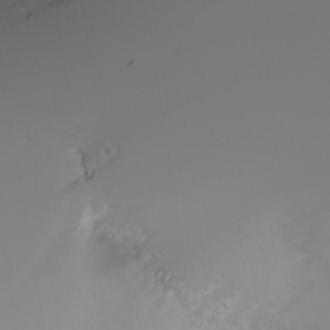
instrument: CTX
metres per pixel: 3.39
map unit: Nhu
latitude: -5.5966
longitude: -91.8583
